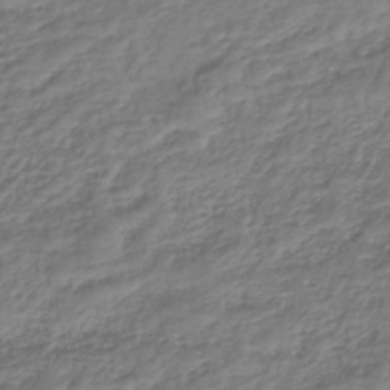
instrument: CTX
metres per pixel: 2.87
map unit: lHb
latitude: -39.8611
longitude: 71.4643
